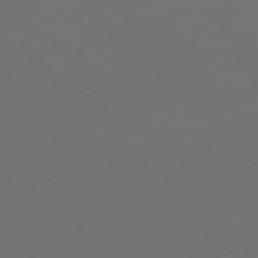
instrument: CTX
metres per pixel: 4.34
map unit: Ap
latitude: -76.0472
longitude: -79.4805
